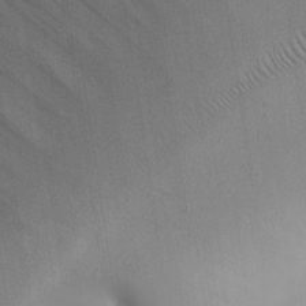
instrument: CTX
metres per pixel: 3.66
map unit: Aa
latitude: 25.2159
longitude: -127.5560
